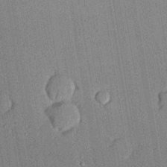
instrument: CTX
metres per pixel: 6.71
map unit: lHvf
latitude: 20.3279
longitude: 144.8408
